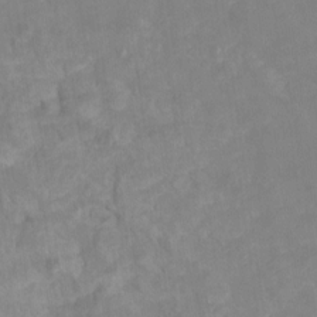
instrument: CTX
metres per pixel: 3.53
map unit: Ht
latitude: -13.8422
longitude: -57.8583
